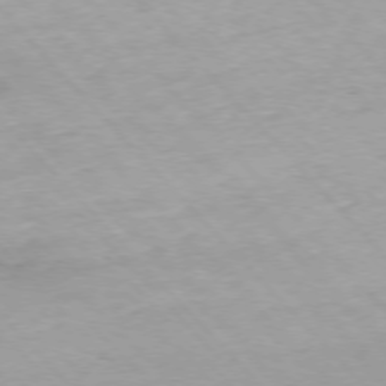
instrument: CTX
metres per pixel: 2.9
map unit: Ap
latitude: -76.3306
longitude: -89.5749
